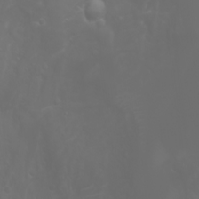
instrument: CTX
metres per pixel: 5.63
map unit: Htu
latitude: -1.1809
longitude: -75.0836
